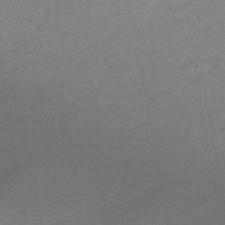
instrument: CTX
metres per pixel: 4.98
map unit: lHb
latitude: -44.9920
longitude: 64.6708
